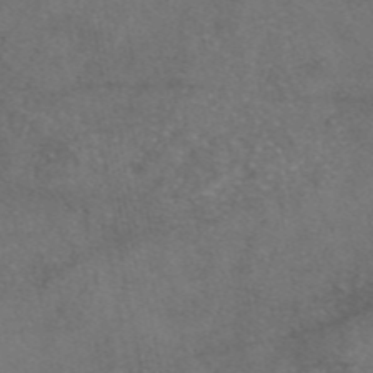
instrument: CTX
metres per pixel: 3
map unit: eAb
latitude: 46.7813
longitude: 107.7667
